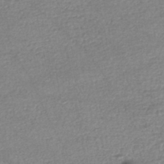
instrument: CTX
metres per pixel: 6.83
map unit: HNhu
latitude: -47.5021
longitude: 102.6707
